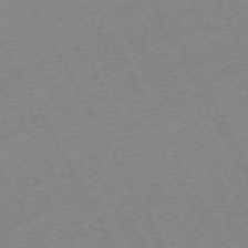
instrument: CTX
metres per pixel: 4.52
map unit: Hpe
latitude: -72.2928
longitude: 10.9920
